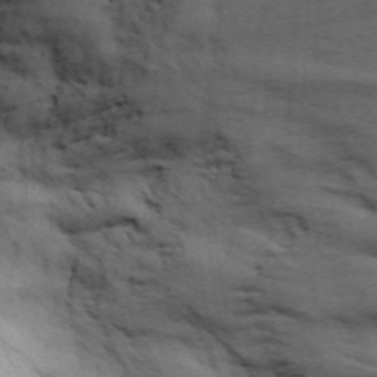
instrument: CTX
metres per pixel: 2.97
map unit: Ave
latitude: 16.0255
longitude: -129.4048
